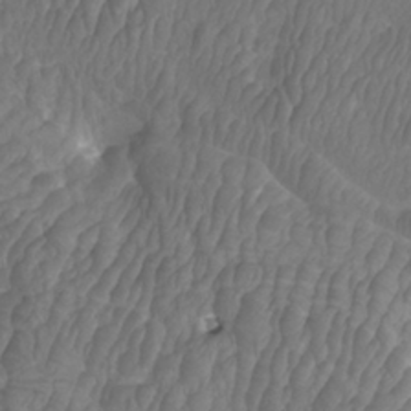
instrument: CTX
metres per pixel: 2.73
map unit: Htu
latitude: -10.1039
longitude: -74.2523
